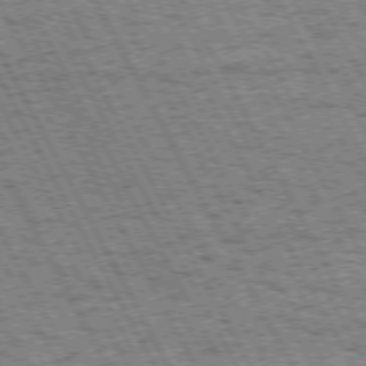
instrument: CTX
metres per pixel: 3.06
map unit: Hpe
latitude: 72.3657
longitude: -125.2537
